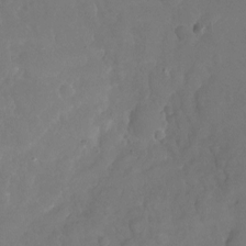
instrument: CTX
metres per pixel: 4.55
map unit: Nhu
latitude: -19.8800
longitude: -58.2523
